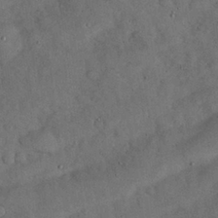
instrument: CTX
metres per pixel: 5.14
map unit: Nhu
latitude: 27.3860
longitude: -70.7624
